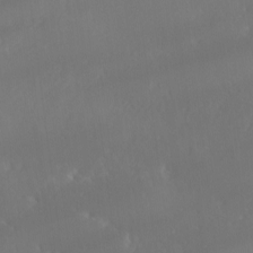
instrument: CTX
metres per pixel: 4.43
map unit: Ave
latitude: 1.2726
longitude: -113.5938
